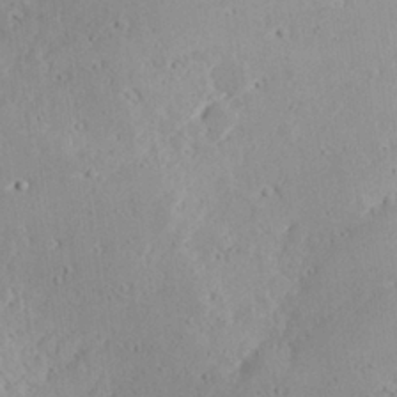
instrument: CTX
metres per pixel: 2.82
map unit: Hve
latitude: 25.7260
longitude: -94.3845
